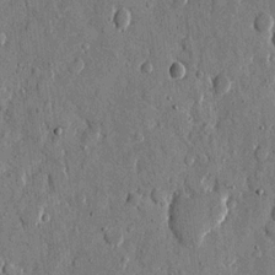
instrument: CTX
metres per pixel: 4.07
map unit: eHh
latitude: 11.6883
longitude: -69.4049
